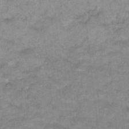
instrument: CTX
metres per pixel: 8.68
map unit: Hto
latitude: 17.7072
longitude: -35.0647
